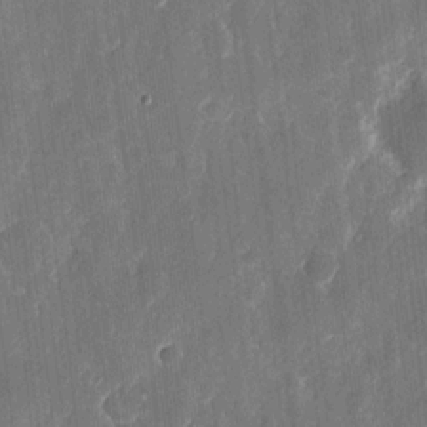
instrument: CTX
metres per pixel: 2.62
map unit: eHh
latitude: 11.8961
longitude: -72.5735
